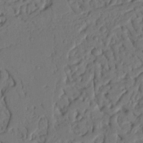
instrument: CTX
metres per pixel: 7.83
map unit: Nhu
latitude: 20.2901
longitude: -77.8394
